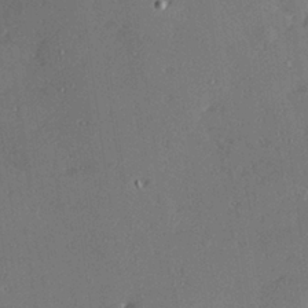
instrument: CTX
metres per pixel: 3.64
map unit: Hve
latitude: 27.4427
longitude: -91.1970
